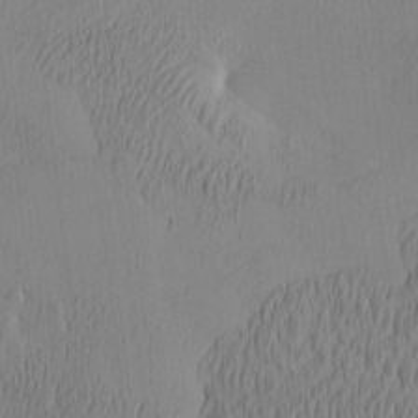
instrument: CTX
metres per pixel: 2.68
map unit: eHh
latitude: -4.0283
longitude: 16.3873
